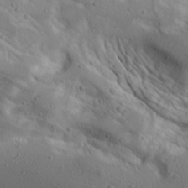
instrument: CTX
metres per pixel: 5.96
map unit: lAa
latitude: 17.7261
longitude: -138.8380
